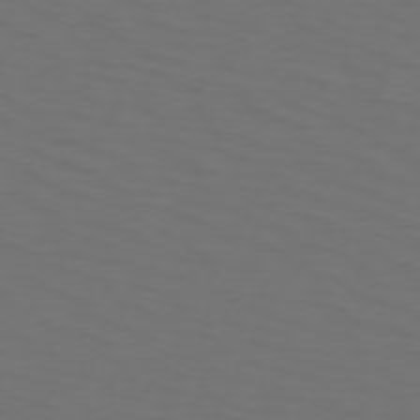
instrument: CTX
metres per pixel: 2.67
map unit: Hpe
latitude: 74.1578
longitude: -125.2537
